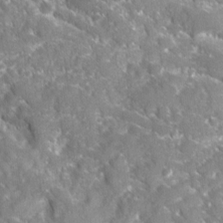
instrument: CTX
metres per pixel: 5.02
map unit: Ave
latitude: 16.0822
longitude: -131.3293
